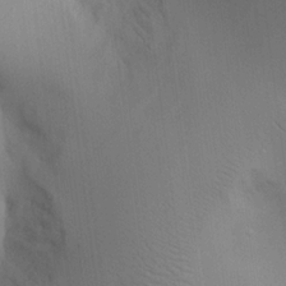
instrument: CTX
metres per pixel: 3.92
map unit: Aa
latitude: 19.0080
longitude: -141.2159
